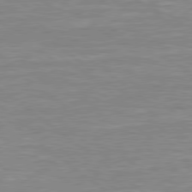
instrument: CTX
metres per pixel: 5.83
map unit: Hpe
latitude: 79.1026
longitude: -121.1781
